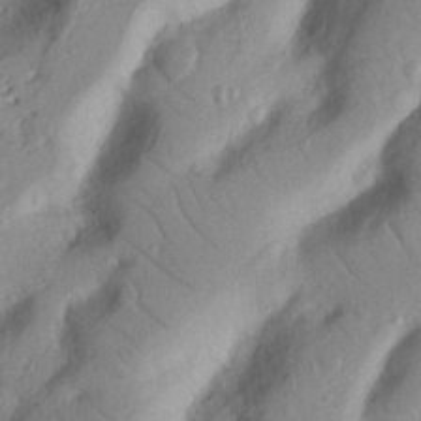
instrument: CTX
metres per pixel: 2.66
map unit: Nhu
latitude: 19.5749
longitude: -77.0458
